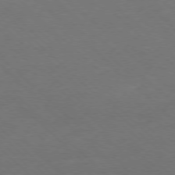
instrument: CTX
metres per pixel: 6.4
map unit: Ap
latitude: -77.9745
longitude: -99.3292
